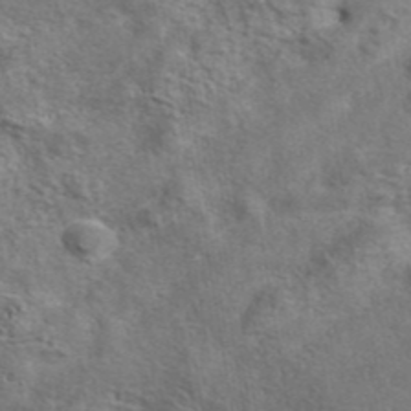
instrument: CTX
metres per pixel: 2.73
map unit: eAb
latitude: 42.2901
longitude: 104.1417
